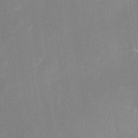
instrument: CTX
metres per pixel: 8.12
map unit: Nhe
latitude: -32.7841
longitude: -117.2915
